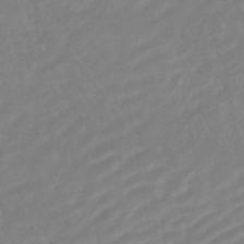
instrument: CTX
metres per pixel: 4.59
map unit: HNhu
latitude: -44.5574
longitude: 103.3132
